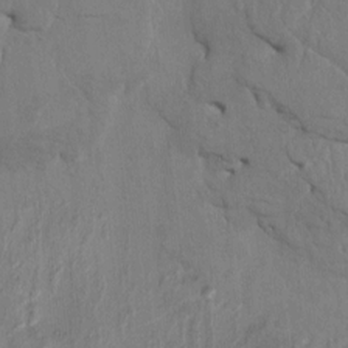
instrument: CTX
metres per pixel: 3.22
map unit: HNhu
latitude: 4.0633
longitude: -7.7827
